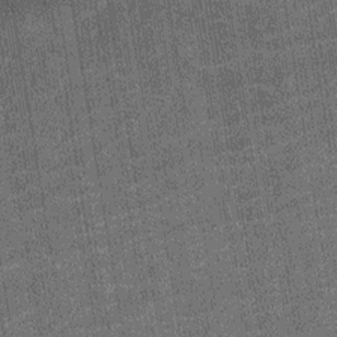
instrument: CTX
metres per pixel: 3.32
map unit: Nhu
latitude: -12.6896
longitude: -21.8394
